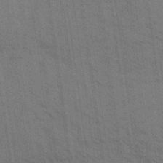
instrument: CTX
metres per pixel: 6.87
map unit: Aa
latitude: 31.8584
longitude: -139.5182
